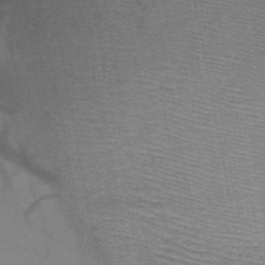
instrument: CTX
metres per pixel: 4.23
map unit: HNb
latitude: -48.5385
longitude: -40.3656
